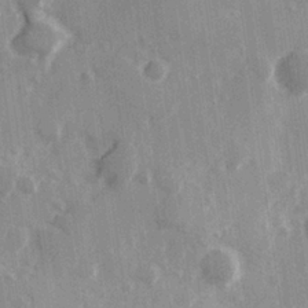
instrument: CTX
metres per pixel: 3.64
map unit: Hve
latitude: 25.9717
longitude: 147.6722
